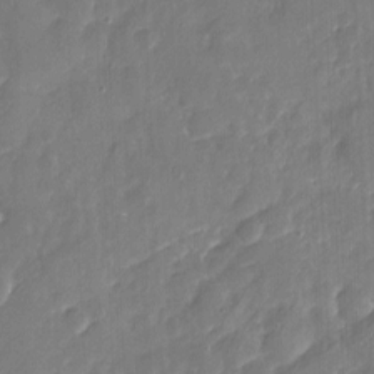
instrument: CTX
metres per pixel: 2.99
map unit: Nhu
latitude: -16.6330
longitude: -57.9717
